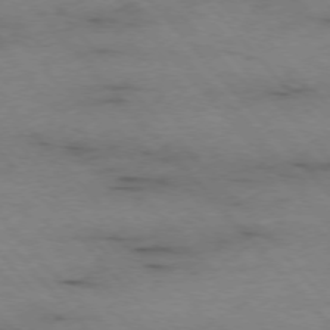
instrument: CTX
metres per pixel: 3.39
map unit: Ap
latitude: -76.6707
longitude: -90.4412
